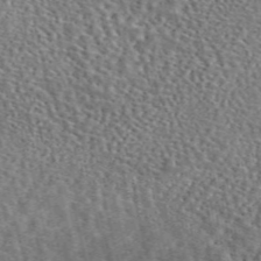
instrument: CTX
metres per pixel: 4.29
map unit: eAb
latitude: 45.0647
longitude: 111.5966
